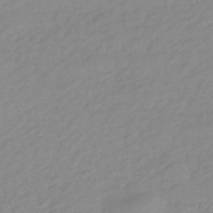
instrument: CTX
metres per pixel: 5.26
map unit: eHb
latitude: -45.1242
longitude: 89.6344
